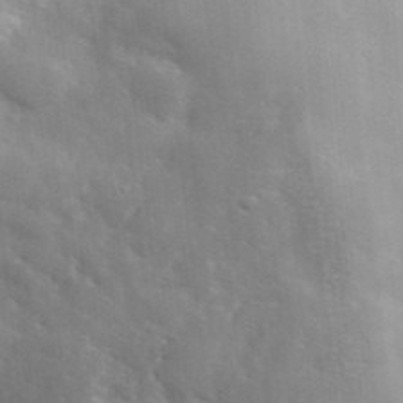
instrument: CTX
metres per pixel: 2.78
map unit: lHvf
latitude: 35.9150
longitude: -88.0444
